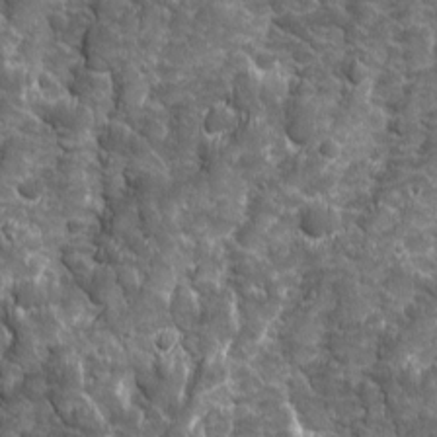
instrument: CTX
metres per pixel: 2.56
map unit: Ave
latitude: 16.1389
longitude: -133.7450
